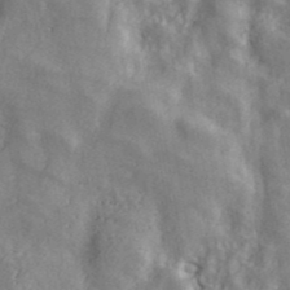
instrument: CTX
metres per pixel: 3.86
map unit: ANa
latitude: 43.1025
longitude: 47.7666
